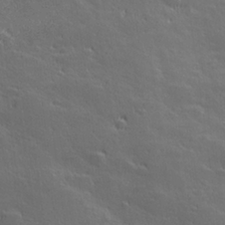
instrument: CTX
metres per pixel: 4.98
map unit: Hve
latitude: 27.8395
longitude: 144.0094
